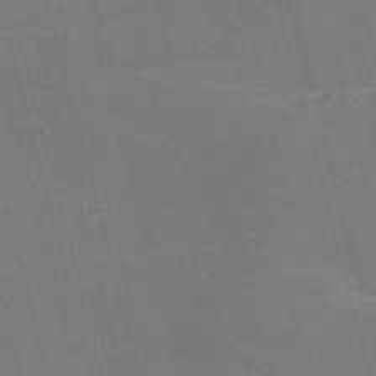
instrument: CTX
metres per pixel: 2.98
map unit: Nve
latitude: -58.8596
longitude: 62.5384
